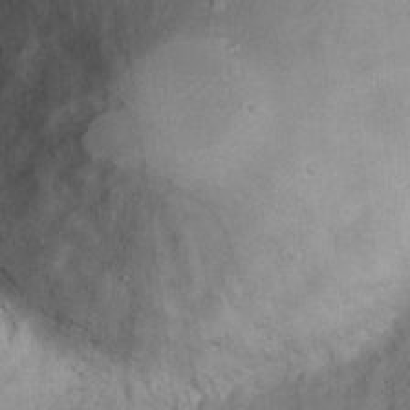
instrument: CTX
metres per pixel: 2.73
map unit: eHh
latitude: 20.5924
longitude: -62.1011
